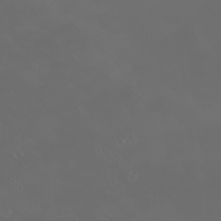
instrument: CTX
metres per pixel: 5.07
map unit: eHh
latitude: -2.3495
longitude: 19.6722
